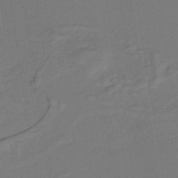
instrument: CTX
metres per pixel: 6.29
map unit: lHb
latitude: -38.0472
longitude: 56.1039
